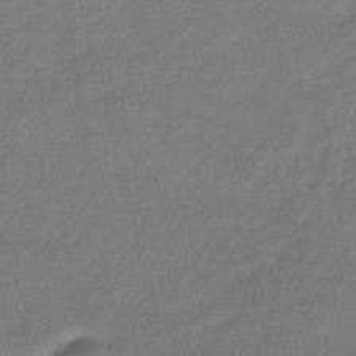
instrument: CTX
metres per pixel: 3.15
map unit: lHb
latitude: -39.6911
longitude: 71.2187
